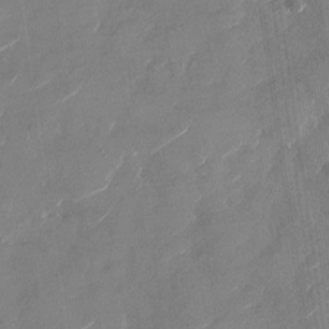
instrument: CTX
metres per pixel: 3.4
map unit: Nhu
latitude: -28.6707
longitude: -72.8758
